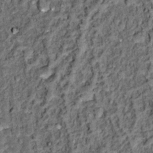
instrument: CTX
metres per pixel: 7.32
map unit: Hto
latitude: 14.6680
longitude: -35.7449
